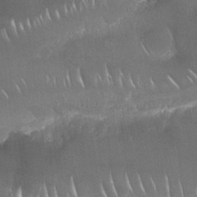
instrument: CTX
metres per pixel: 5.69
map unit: Nhu
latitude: 25.3670
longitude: -60.9702
